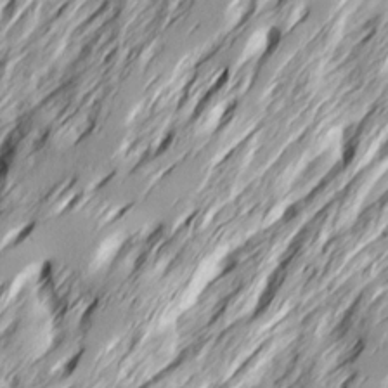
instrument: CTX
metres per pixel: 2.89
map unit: Ave
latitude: 15.3482
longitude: -136.7813
